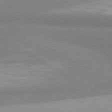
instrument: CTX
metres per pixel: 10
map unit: lApd
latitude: 80.3656
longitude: -179.0459
